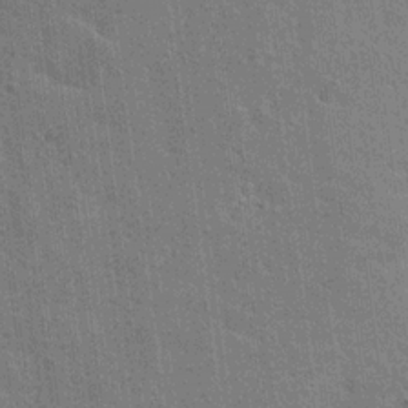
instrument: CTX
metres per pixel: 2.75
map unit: Nhu
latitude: 17.9339
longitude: -30.6680
